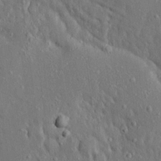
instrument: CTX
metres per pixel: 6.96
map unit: Ave
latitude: 17.7072
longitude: -140.7813
